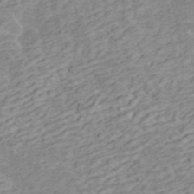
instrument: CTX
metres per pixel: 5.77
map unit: ANa
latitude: 45.8772
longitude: 22.4062
